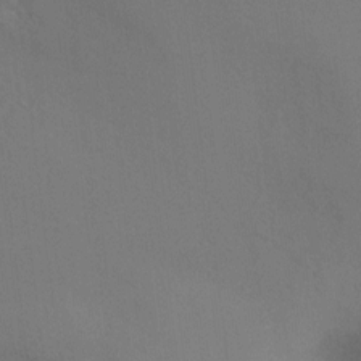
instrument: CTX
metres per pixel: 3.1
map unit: Ht
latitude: -9.8989
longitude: -32.5924
